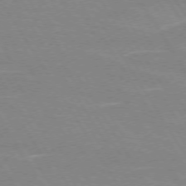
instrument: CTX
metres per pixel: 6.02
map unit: lApd
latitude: 72.7058
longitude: -56.3278
